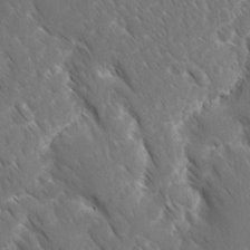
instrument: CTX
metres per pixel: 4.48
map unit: Ave
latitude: -10.6896
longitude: -119.1781
